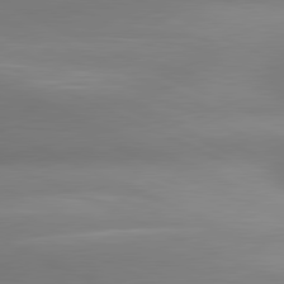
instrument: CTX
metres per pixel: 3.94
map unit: lApd
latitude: 81.1970
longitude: 143.0864
